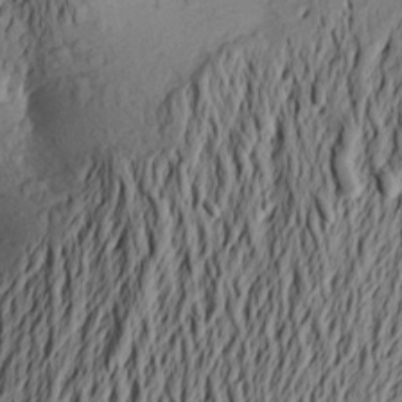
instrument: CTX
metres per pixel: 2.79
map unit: Aa
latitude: 22.8380
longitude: -149.8961
